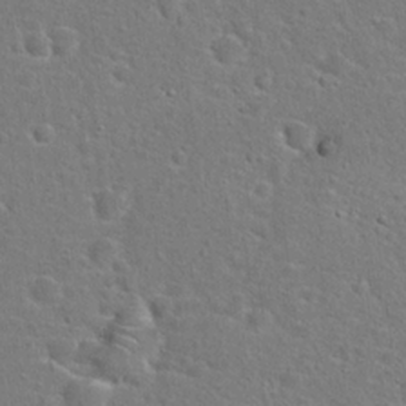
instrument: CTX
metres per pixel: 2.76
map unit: Hto
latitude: 23.2726
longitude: -46.3845
